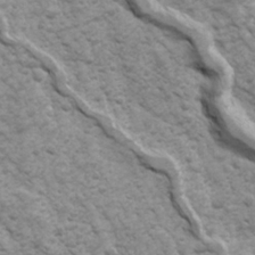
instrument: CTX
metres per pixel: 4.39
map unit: Ave
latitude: 16.9325
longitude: -131.9906
